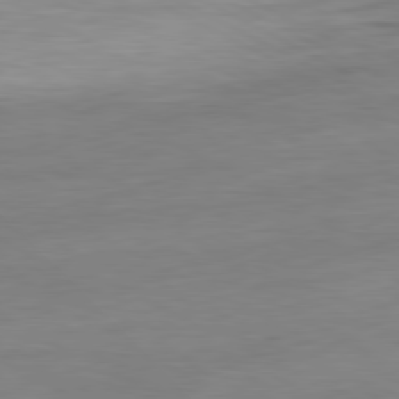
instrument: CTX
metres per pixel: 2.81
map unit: Ap
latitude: -81.1998
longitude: -96.2900
